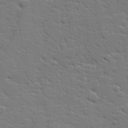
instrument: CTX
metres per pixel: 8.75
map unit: lHvf
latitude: 25.9906
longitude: 143.3887
